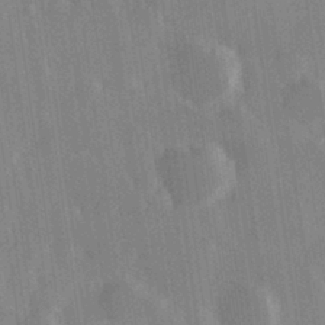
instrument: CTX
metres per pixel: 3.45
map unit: Hve
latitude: 28.1011
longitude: 147.3320
